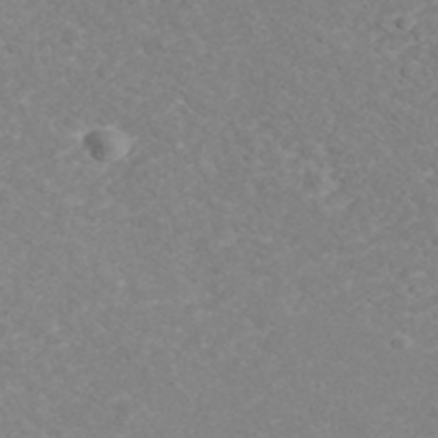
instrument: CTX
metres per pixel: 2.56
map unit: ANa
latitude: 41.5749
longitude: 28.9542
